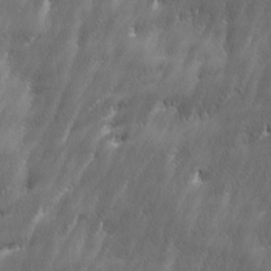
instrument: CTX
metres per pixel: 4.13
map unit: Ave
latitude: 15.4049
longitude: -135.6316
